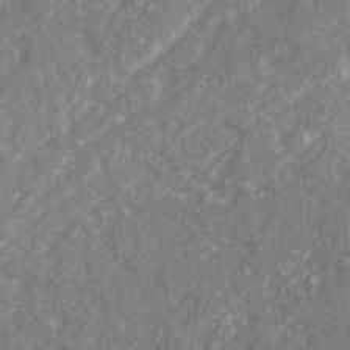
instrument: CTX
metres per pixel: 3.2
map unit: Ave
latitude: 20.5546
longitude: -130.8380
